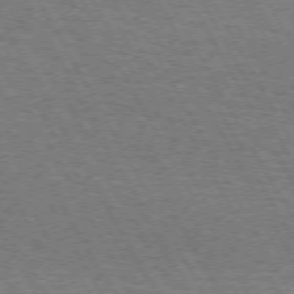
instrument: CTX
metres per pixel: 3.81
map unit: Hpe
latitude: 72.3279
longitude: -128.4223
